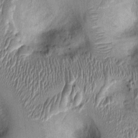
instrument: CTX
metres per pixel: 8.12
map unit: Ht
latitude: -1.8801
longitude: -14.3657
